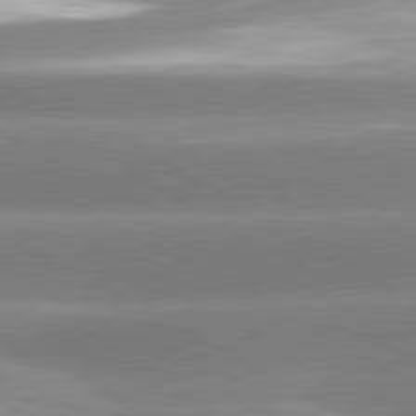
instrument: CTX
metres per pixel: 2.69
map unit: lApd
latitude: 80.7435
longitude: -155.3104
